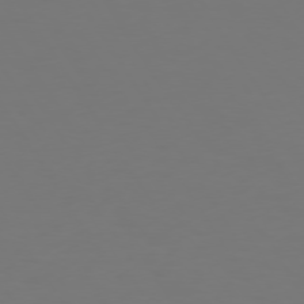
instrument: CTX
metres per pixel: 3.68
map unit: Hpe
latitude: 73.1404
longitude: -122.5735
